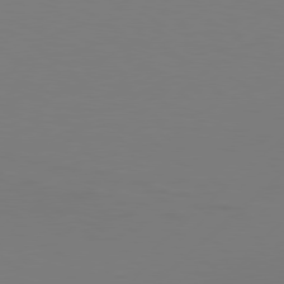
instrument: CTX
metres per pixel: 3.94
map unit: Hpe
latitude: 78.0822
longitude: -126.9514
